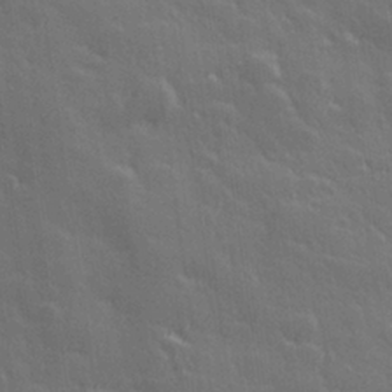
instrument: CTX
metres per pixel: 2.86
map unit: Hve
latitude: 27.3482
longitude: 144.8786
